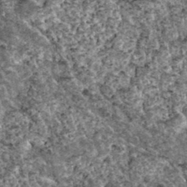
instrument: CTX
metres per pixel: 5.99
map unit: Hto
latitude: 35.1781
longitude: -52.2711
